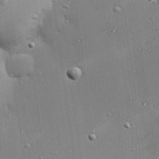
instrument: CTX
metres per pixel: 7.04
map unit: eHh
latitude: 25.3103
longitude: -90.2523
